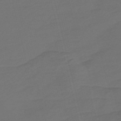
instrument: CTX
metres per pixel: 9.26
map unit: Nve
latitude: -58.4251
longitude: 66.1039
